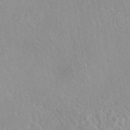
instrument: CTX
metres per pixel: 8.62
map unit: eAb
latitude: 44.5923
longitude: 114.5762
